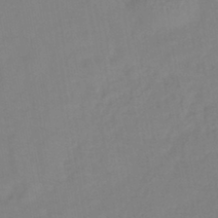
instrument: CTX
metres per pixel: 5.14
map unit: lHb
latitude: -42.5195
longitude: 74.7652
